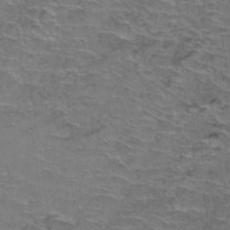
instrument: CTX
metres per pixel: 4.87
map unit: Hto
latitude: 37.3482
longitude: -41.6882
